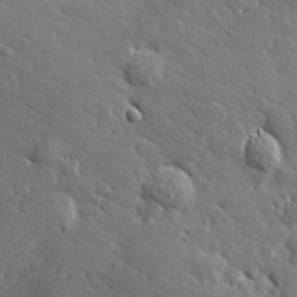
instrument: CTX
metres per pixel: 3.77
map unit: Hve
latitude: 26.4223
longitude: 144.0850
